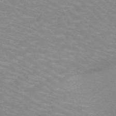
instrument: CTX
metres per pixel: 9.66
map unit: HNb
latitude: -48.4440
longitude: -46.8569
